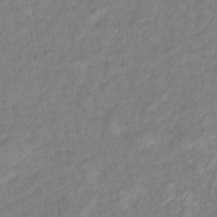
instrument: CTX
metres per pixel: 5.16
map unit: eHb
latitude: -41.2376
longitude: 81.4077
